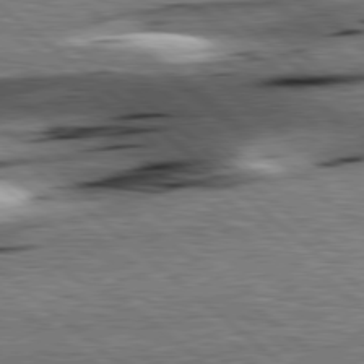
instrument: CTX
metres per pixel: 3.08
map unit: lApd
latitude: 78.6869
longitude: -52.5168
